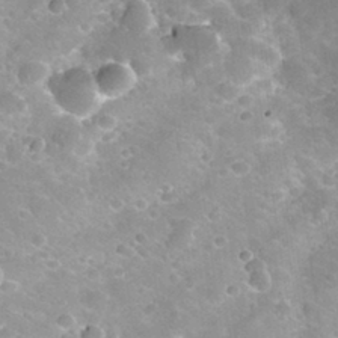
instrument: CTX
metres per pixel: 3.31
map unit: Nhu
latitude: 30.5735
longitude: -54.3278
